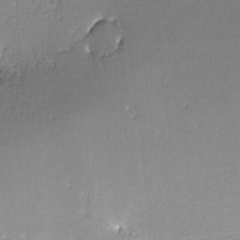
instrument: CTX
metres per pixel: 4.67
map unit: lHvf
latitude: -12.8408
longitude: -103.4615
